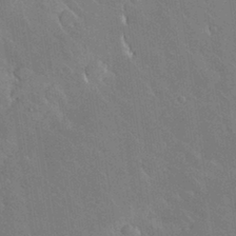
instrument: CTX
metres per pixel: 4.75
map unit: Nhu
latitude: 30.9703
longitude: -57.1403
